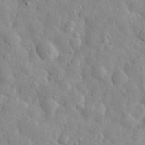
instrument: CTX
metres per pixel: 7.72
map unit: eHh
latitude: 32.1578
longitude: -73.1593
